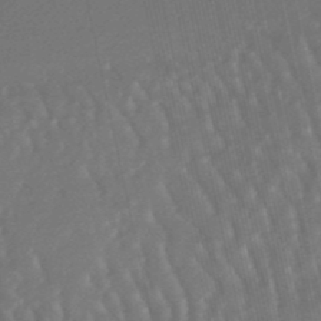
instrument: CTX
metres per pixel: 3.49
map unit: lHb
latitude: -47.6344
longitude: 76.5385
